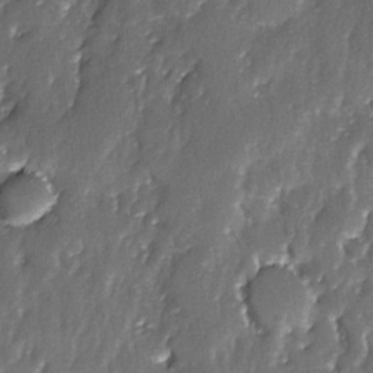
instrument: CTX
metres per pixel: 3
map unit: Ave
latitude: -7.7477
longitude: -117.6505
